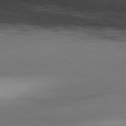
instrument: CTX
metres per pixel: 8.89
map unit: Hpe
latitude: -81.3321
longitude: 16.4062
